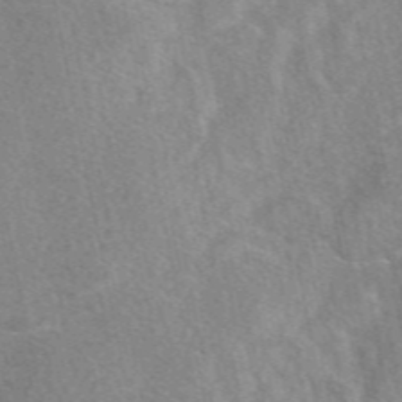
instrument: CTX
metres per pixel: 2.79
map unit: eAb
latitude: 47.8773
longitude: 118.5196
